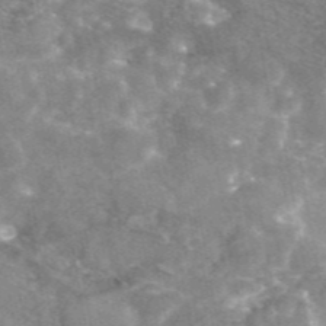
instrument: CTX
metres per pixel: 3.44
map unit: eAb
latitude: 45.5560
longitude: 120.9352
